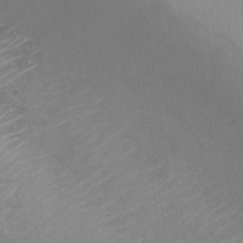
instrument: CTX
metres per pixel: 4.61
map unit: Nhu
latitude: 28.3278
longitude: -54.6490
